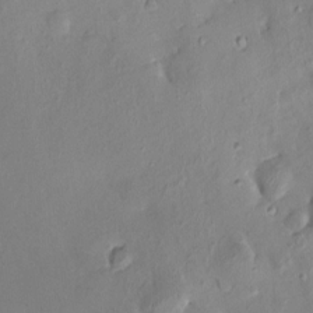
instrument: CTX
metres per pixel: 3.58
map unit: HNhu
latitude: 5.3293
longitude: 1.4077
